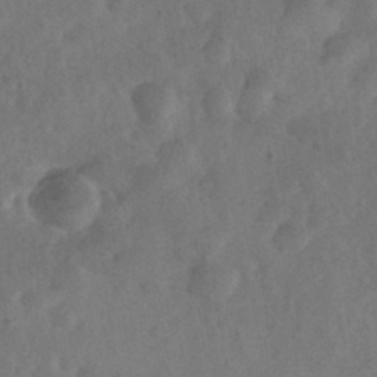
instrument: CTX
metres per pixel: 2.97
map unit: Nhe
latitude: -36.7463
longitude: -176.8191
